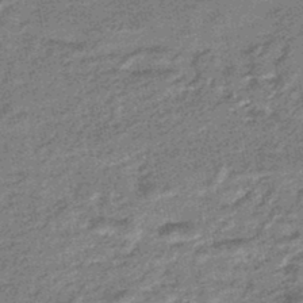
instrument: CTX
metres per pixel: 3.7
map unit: eHb
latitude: -45.4643
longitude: 89.2565
